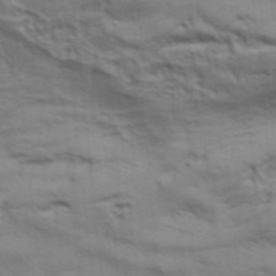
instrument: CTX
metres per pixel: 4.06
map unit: Aa
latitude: 33.3671
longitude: -136.1767
